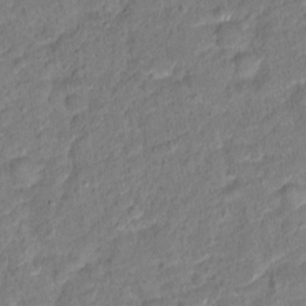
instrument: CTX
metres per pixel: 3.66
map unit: Hto
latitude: 14.5924
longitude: -39.2348
